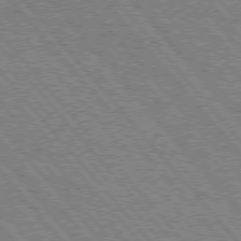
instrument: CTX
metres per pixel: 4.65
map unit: Hpe
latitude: 75.3671
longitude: -150.8191
